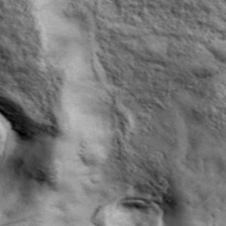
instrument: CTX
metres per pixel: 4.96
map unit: eHh
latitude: 43.0459
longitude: -88.5735
